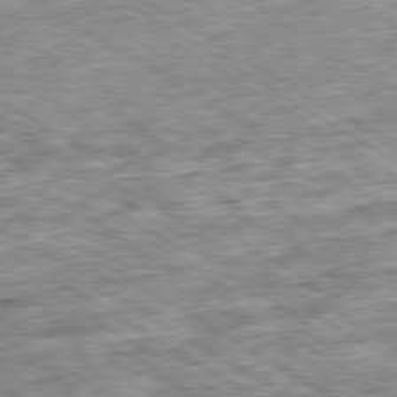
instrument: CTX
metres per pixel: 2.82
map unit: Ap
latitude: -79.8044
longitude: -74.3278
